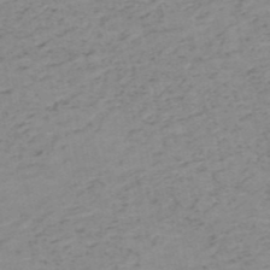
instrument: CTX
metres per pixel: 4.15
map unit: HNb
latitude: -51.5021
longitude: -51.9906
